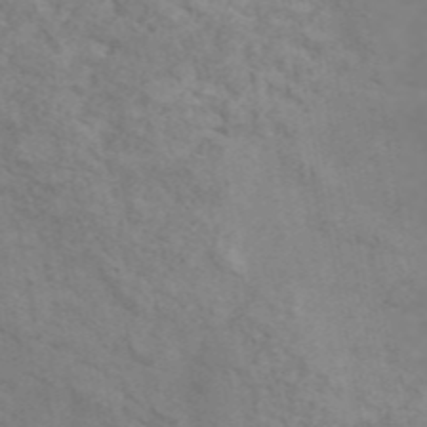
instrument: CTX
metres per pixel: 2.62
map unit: ANa
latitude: 46.2145
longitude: 21.7288
